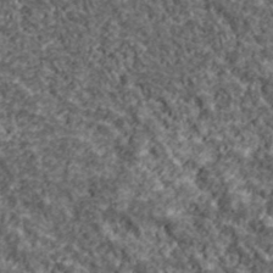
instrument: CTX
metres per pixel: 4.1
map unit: lHvf
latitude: 39.1970
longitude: -88.1956
